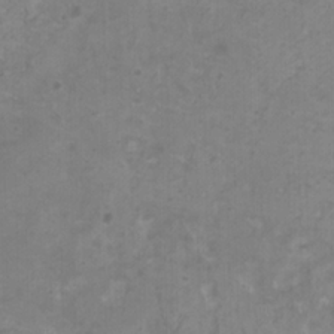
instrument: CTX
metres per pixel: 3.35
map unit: HNhu
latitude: 2.7813
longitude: -2.3089
